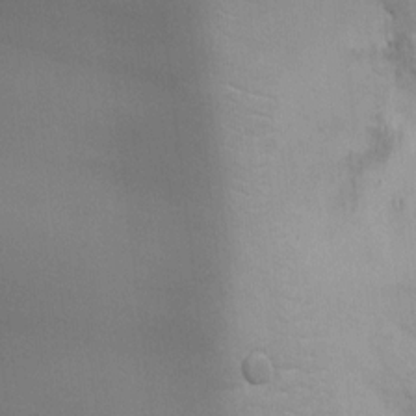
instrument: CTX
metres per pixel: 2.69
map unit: HNhu
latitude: 7.8394
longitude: -0.5734
